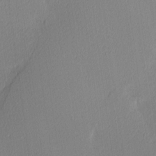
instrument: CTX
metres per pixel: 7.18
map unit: Ave
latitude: 3.3292
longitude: -114.5923
